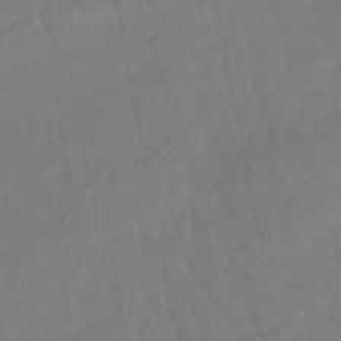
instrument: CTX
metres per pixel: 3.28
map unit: eHb
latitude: -46.8030
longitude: 80.9542
